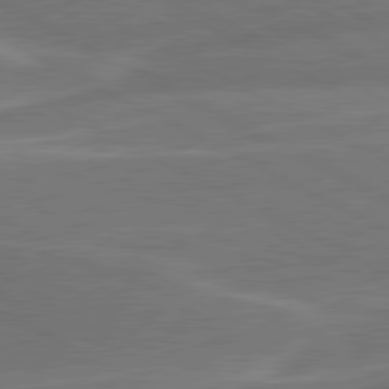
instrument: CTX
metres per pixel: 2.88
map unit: lApd
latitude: 80.7246
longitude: 128.0850
